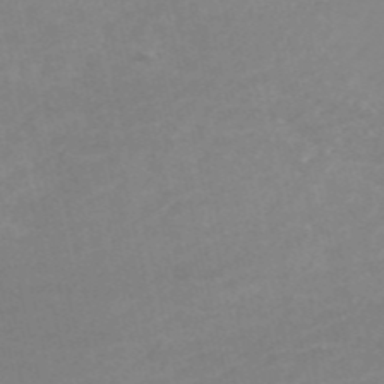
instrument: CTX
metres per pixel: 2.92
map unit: HNb
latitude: -54.1039
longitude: -33.7450
